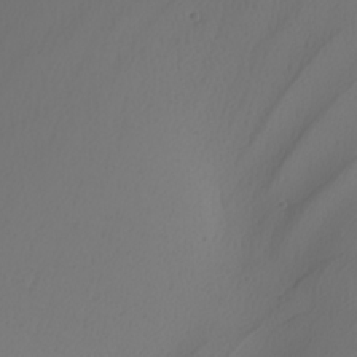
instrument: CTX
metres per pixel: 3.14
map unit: Nhu
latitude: -7.5966
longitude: -95.3293
